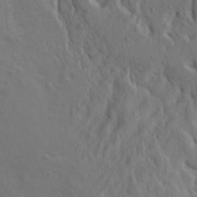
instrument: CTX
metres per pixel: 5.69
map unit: Ave
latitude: 23.3293
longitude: -134.9702
